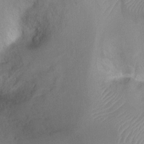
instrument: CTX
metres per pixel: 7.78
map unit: Ht
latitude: -10.4629
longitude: -28.1578
